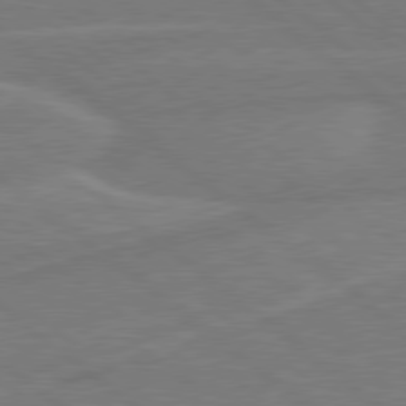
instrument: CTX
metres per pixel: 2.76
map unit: Hpe
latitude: 78.8380
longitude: -153.3293
